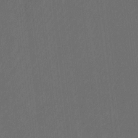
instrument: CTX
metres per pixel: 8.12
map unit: Htu
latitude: -6.5951
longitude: -68.5923
